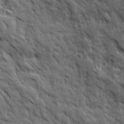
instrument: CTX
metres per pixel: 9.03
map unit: Ave
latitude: 19.3670
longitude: -134.2711
